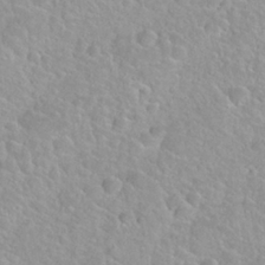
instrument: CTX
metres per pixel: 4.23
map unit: Nhu
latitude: 27.8772
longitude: -52.6869
